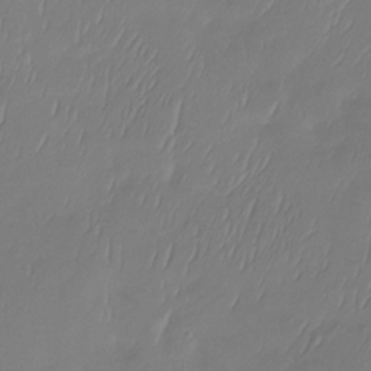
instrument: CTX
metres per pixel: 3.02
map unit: Htu
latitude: -14.4629
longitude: -47.0837
